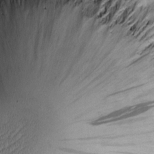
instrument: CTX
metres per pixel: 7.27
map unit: Htu
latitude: -3.1998
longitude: 171.1053
